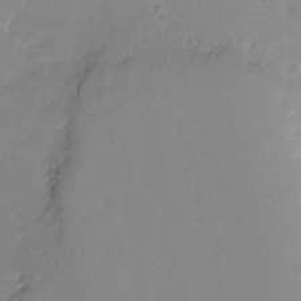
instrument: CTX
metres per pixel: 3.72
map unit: Ht
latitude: -8.5763
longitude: -35.9528
